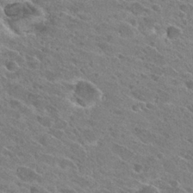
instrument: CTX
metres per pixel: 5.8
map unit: Hto
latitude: 26.5924
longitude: -41.0458
